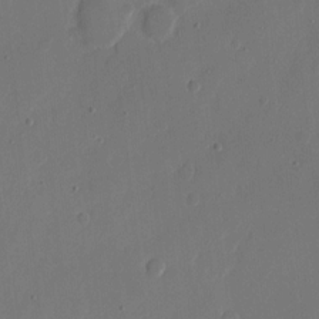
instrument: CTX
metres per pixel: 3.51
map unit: eHh
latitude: 9.4049
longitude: -67.8016
